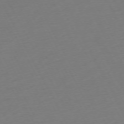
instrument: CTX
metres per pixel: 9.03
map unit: Ap
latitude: -73.6155
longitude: -69.5371
